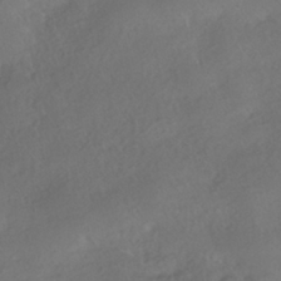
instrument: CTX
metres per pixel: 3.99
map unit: HNhu
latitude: -39.7667
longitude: 96.8219
